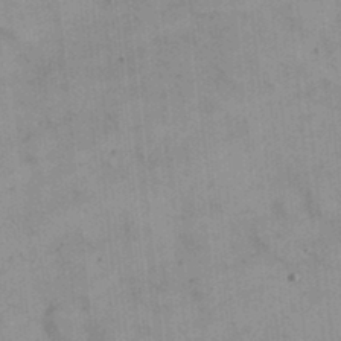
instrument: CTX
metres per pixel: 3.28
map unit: eHh
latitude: 24.6490
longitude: -65.3671
